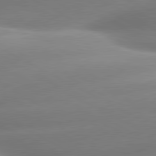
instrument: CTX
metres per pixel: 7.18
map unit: lApd
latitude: 80.4223
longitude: -158.8947
